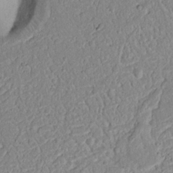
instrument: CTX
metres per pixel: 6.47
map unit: Nhu
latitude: 17.4237
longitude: -74.3845
